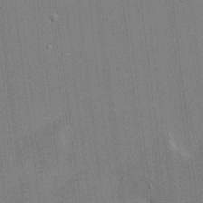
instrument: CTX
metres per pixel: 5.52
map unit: HNhu
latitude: 7.3104
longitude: -5.4804
